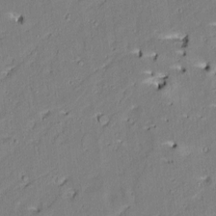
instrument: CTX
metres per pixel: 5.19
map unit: Aa
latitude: 8.9325
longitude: -134.2900
